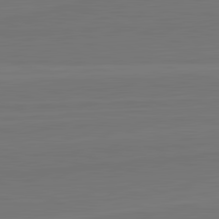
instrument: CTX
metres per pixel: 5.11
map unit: lApd
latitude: 82.5545
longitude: 164.3684
